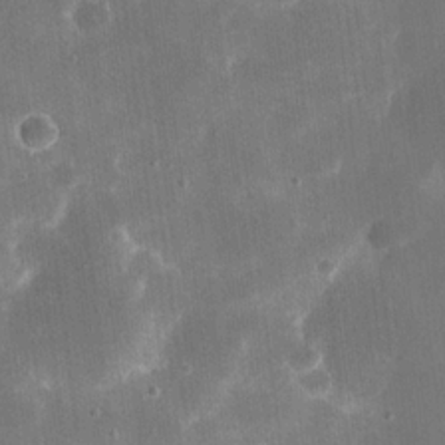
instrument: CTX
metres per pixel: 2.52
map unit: eHh
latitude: 20.7058
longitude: -67.6693
